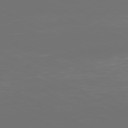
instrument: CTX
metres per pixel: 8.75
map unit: Ap
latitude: -80.9731
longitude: -59.1025
